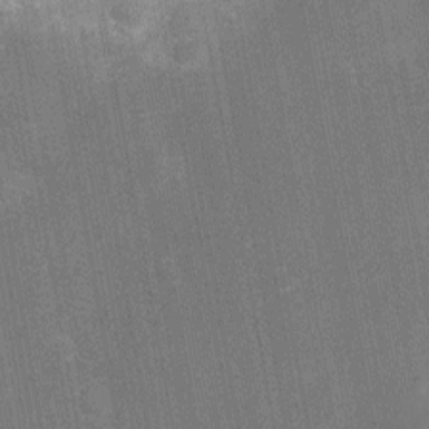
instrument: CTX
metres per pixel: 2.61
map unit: Ht
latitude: -10.6141
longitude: -21.9528
